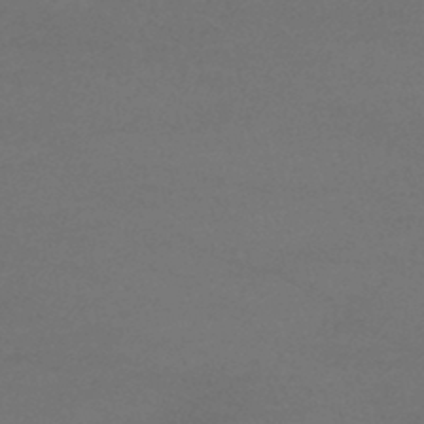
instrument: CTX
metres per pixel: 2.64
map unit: lHb
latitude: -38.3873
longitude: 73.1998
